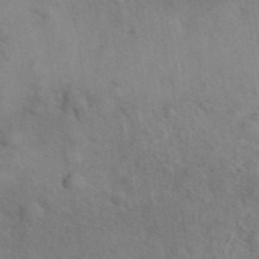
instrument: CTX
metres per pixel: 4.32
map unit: eAb
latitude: 41.9906
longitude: 109.9745
